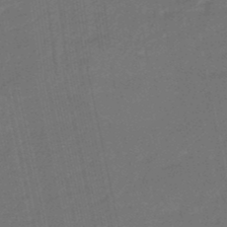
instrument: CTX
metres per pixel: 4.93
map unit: eHb
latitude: -47.3320
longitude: 87.6344
